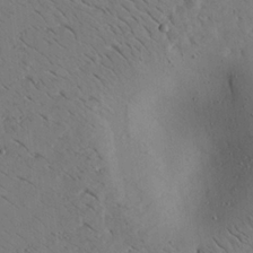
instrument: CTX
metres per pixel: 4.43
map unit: Aa
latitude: 22.2900
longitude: -140.4034
